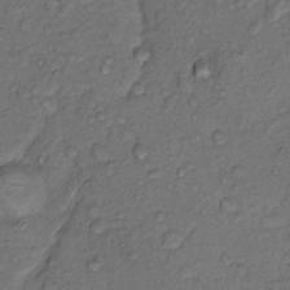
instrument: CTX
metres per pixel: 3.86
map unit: Nhu
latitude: 13.0459
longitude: -28.8569
